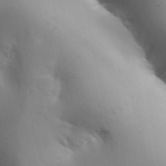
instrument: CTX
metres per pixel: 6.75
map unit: Aa
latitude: 32.2711
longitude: -143.7639
